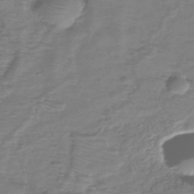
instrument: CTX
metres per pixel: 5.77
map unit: eHh
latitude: -39.5210
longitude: -28.5168
